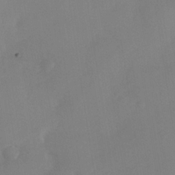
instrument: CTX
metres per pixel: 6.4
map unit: Nhe
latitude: -36.8030
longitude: -113.2537
